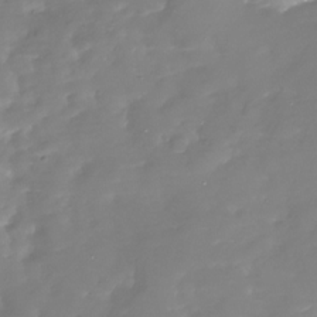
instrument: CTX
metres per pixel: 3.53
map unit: Nhu
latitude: -30.0661
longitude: -77.7260
